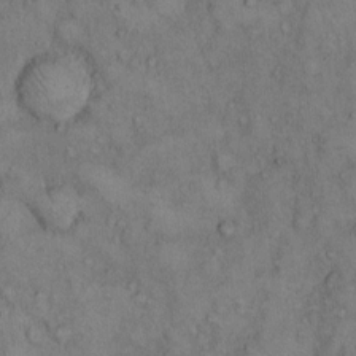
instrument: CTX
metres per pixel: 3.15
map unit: Hto
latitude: 8.7246
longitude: -59.6694
